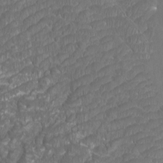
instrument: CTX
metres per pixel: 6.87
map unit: Htu
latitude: -10.9920
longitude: -73.2348
